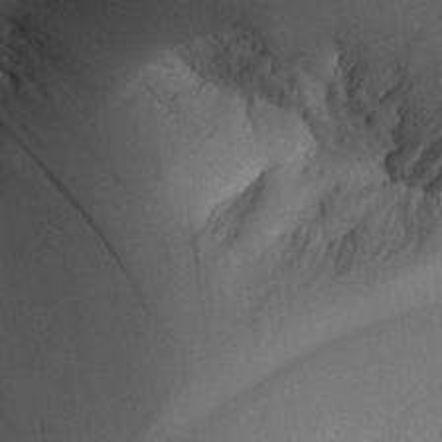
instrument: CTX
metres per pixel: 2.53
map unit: Aa
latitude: 25.4048
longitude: -133.2915
